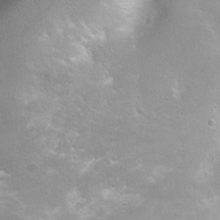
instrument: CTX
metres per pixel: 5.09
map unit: Ht
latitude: 4.8758
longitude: -20.7435
